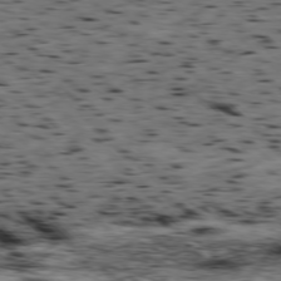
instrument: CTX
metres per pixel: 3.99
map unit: Hpe
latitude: -78.1228
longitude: -19.9906
